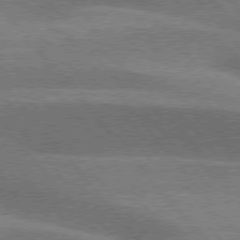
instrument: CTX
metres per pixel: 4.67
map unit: lApd
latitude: 76.2900
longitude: -61.5182
